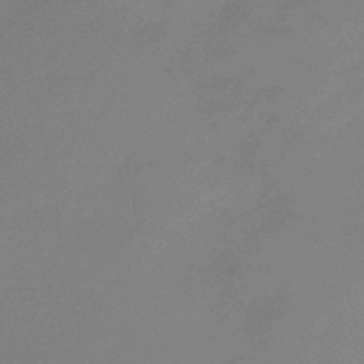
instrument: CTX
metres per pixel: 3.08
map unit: eHb
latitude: -45.7289
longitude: 86.2362
